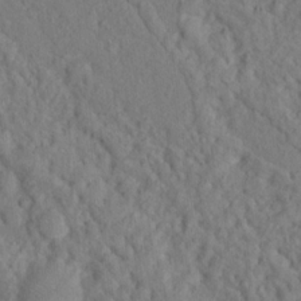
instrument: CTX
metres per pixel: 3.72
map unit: Nhu
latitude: 16.2523
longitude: -31.1404
